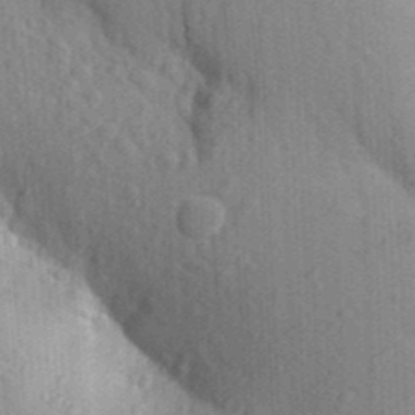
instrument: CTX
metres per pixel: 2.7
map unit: Aa
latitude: 25.7638
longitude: -149.8772
